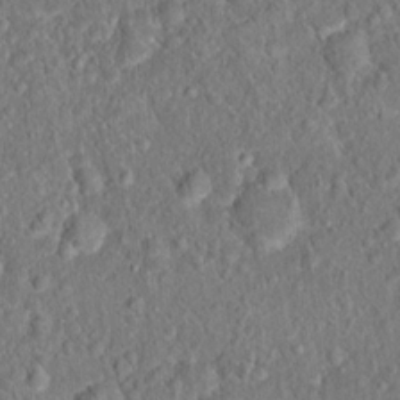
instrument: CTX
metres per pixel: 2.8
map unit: Hto
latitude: 15.9528
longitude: -41.1781
